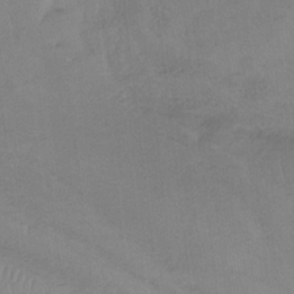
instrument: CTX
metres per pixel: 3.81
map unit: lHb
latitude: -32.8408
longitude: 64.2740
